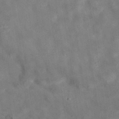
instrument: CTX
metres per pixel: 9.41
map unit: eAb
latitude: 35.2159
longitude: 111.3320
